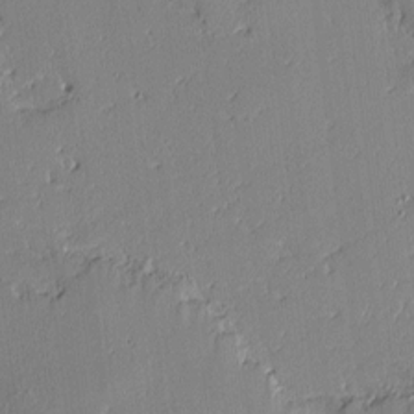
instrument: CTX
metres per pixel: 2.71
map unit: lAvf
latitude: -1.6911
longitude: -109.0647
